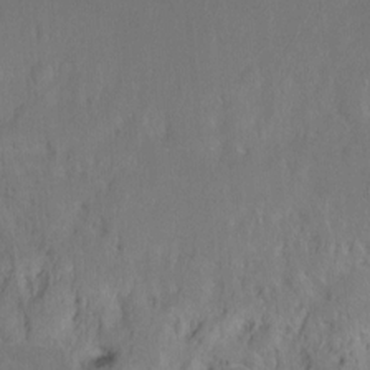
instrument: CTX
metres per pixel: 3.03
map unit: Ht
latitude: -7.6155
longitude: -37.5560
